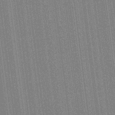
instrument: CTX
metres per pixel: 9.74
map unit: HNhu
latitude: 14.8569
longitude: 13.2754
